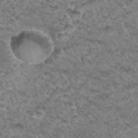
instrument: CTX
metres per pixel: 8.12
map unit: Hto
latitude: 34.1011
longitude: -48.2145
